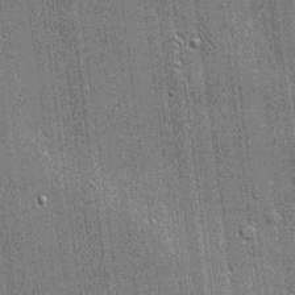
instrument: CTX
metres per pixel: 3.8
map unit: lHvf
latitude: 20.8758
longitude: 142.7274
